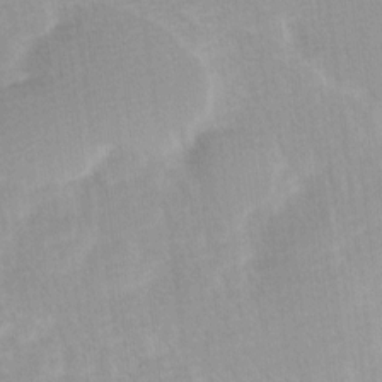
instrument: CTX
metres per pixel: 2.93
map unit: Ave
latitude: 11.1781
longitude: -106.9514
